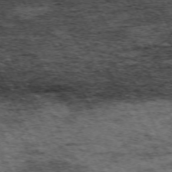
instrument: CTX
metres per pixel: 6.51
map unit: Hpe
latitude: -70.6896
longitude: 11.2187
